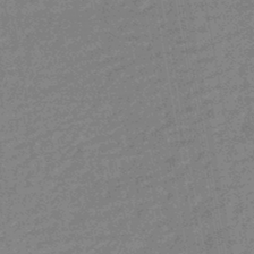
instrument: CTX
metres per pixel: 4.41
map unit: HNhu
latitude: -44.3495
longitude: 99.4832
